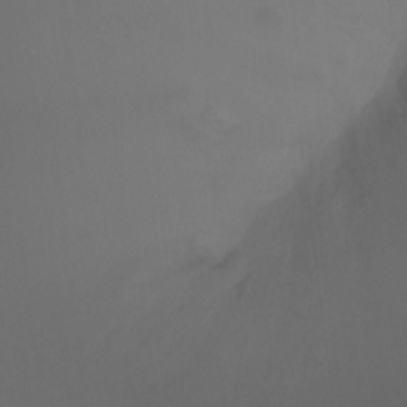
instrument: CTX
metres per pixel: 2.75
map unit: Ht
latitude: -7.9556
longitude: -31.6316
